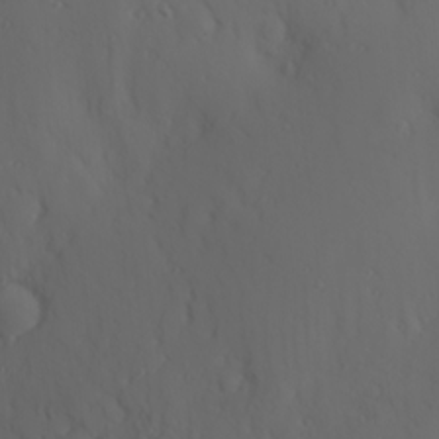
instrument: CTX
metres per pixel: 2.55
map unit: Hve
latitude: 13.4616
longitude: -91.1214
